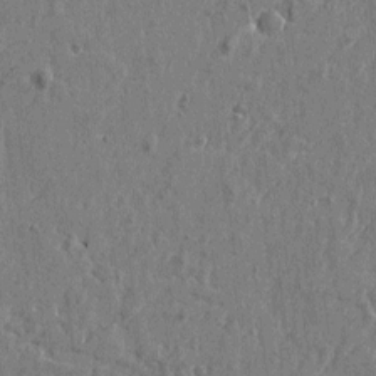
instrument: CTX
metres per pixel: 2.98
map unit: Htu
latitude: -5.0675
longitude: 179.5399
